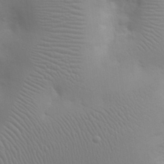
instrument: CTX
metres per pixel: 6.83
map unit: eHh
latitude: 25.6693
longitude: -65.6505
